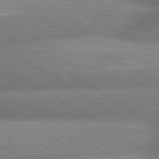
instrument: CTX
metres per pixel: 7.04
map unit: lApd
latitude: 80.0633
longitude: -162.7625
